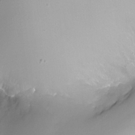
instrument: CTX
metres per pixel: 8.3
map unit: Ht
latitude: -12.8219
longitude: -45.3104
